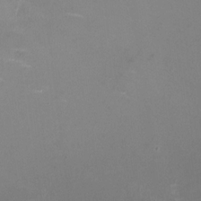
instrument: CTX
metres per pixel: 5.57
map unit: HNhu
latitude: -0.1606
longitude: -2.6868
